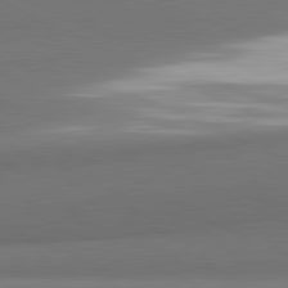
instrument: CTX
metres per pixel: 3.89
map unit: lApd
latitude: 81.8961
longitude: 153.8044
